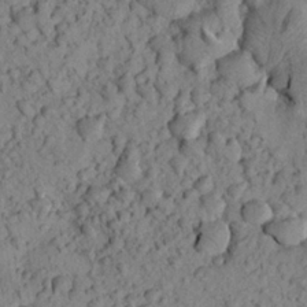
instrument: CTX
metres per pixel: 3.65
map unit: Aa
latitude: 22.8002
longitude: -148.2334
